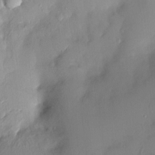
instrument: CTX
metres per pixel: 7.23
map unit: HNhu
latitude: 6.5546
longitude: 1.5399
